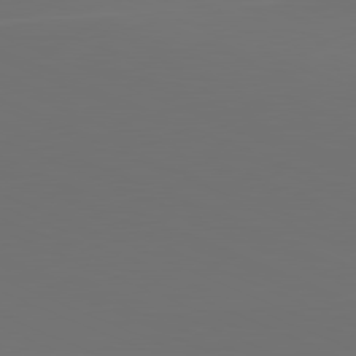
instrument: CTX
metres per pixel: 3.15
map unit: lApd
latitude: 81.6316
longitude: 147.0486
